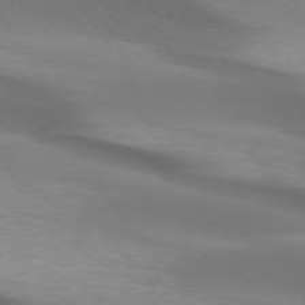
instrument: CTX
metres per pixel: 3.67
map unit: lApd
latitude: 73.0648
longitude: -52.4034
